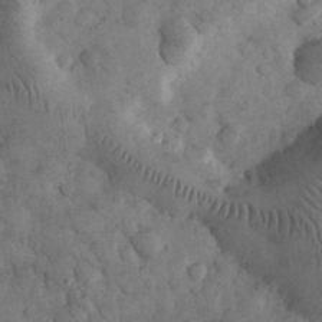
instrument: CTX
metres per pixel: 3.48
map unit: eHh
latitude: 32.4223
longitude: -69.2537
